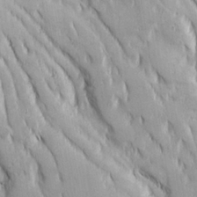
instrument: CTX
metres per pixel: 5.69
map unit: Ave
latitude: 22.9136
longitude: -134.5168
